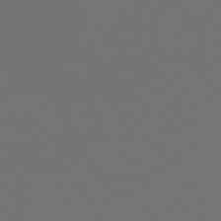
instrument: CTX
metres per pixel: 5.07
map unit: Hpe
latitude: 75.3104
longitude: -129.8205
